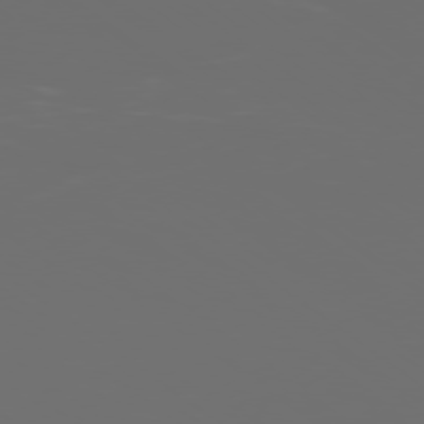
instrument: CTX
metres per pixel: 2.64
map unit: Ap
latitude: -79.3320
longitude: -59.4049
